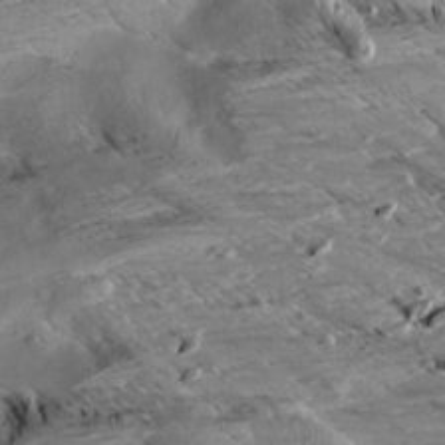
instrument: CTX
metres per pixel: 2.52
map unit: Aa
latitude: 9.7450
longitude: -141.5749
